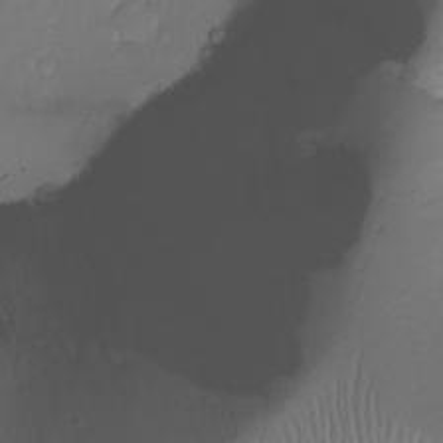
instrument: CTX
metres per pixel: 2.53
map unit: Ht
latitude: -18.5574
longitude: -44.1766
